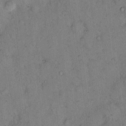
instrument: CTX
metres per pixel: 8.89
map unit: eHh
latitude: 14.9136
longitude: -63.8962
